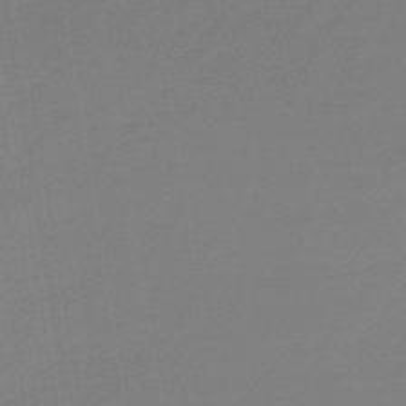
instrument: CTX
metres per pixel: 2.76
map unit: lHb
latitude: -46.1983
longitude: 58.9352
